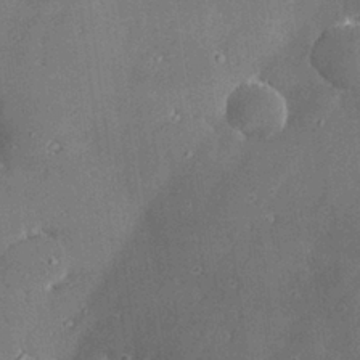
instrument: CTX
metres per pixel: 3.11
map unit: Hve
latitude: 28.3845
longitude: -93.5182
